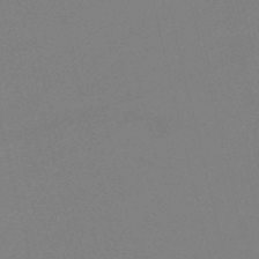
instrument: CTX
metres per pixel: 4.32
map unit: HNb
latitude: -50.1606
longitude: -42.1200
